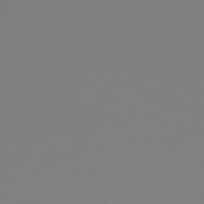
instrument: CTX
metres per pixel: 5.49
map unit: lHb
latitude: -46.8030
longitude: 66.3684
